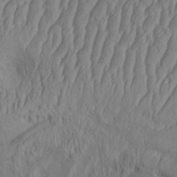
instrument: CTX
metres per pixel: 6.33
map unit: Aa
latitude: 33.6505
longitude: -136.3279
